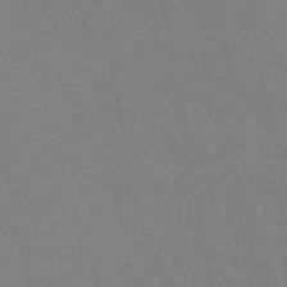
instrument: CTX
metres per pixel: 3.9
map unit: lHb
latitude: -45.4454
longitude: 67.2565
